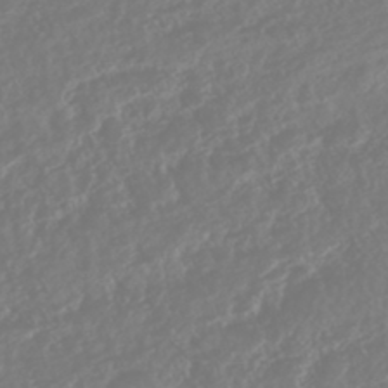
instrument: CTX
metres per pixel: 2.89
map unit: HNhu
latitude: -45.5399
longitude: 104.1039
